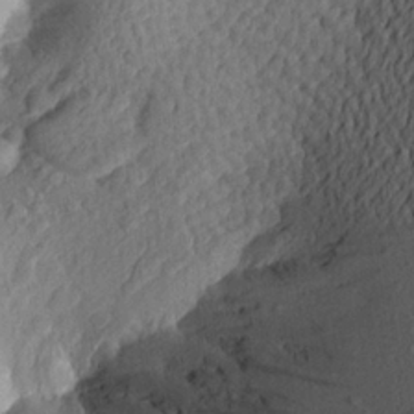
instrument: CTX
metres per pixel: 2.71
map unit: Aa
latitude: 23.4615
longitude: -149.8017
